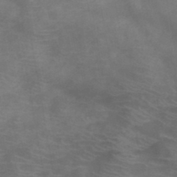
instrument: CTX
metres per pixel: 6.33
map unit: HNb
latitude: -45.9178
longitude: -46.8380
